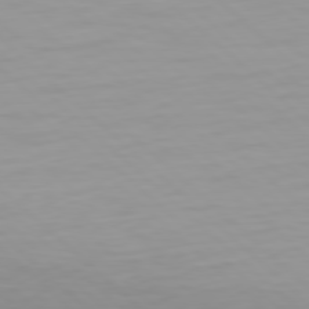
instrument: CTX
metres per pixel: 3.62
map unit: Hpe
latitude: 78.0444
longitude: -168.4223
